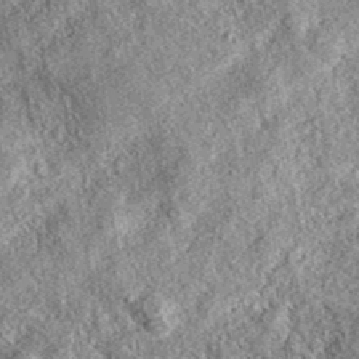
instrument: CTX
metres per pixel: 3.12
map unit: eAb
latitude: 36.8947
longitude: 109.4076
